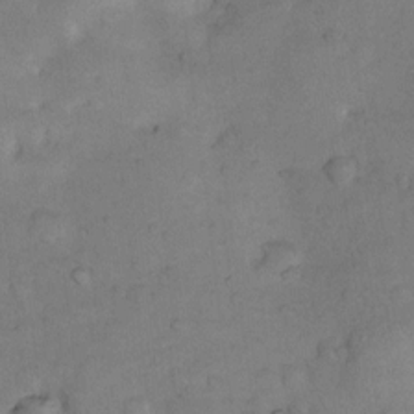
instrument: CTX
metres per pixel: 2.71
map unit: Nhu
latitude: 8.0444
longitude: -23.0458
